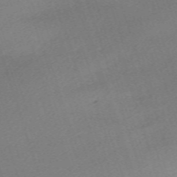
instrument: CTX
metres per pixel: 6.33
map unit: eHh
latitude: -62.9541
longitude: 50.4818
